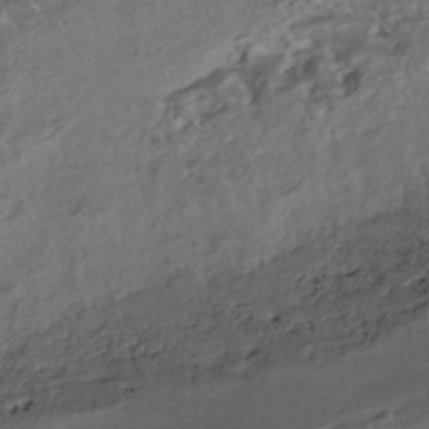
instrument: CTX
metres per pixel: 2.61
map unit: HNhu
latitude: -42.2361
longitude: 103.6722
